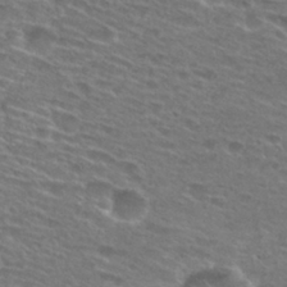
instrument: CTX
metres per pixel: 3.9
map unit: Hto
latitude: 28.6112
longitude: -47.4994
